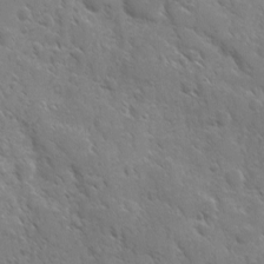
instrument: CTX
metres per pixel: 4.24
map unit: Ave
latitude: 10.5168
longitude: -103.3670
